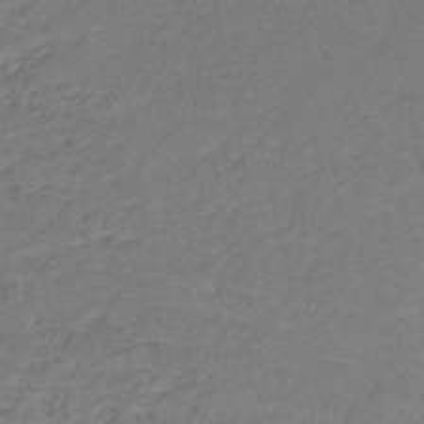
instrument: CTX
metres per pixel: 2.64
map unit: HNb
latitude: -50.0661
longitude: -52.8002
